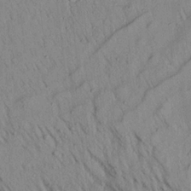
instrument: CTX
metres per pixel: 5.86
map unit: Aa
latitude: 19.3292
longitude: -147.4805
